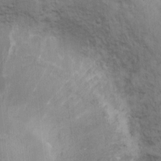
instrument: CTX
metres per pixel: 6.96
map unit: Ht
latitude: 10.7057
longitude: -39.6127
